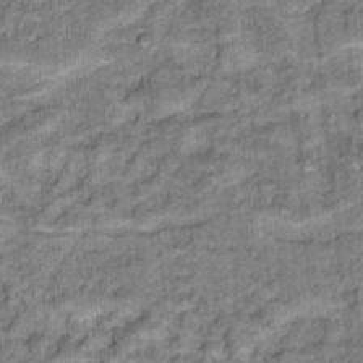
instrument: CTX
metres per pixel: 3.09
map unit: Hto
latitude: 15.7450
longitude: -36.2145
